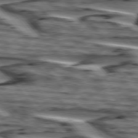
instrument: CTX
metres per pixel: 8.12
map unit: lApd
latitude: 75.2726
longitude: -72.6113
